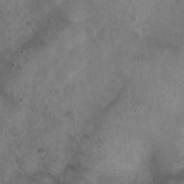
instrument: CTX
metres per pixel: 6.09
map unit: Nhu
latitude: 3.1403
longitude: -14.5735
